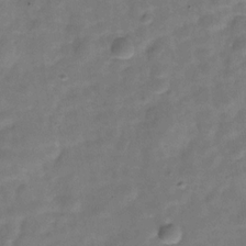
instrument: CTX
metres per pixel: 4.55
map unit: Hve
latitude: -30.1417
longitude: 92.8786
